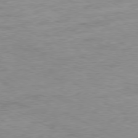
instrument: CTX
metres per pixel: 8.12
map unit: Ap
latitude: -80.1039
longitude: -75.9717
